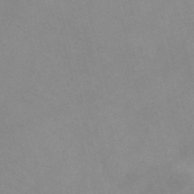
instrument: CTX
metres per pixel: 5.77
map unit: Nve
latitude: -57.6722
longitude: 59.2942
